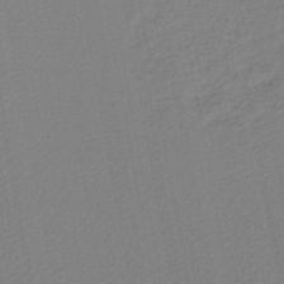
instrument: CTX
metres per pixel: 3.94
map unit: lHb
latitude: -46.5573
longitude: 73.3132
